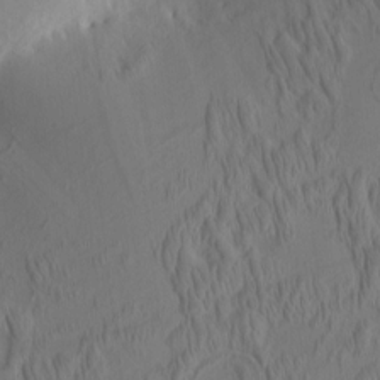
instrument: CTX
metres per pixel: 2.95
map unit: eHh
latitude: -2.6329
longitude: 16.1417
